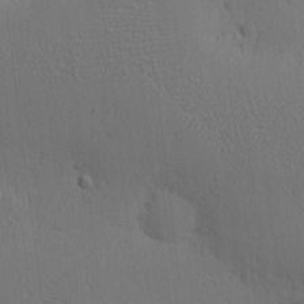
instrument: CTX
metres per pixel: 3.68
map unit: eHh
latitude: 2.6868
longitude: -78.6680
